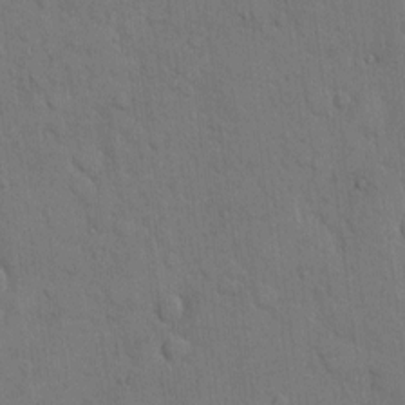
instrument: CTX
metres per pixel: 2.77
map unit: Hto
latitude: 8.2901
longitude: -60.9891
